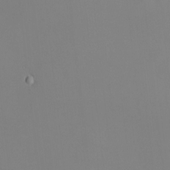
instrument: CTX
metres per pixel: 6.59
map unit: HNhu
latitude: 8.1389
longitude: 12.1417
